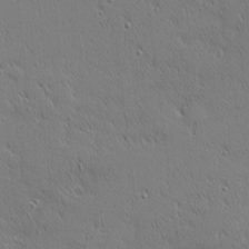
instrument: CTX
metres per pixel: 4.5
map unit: Nhu
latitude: 1.6694
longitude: -77.8961
